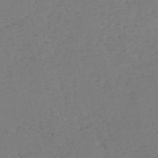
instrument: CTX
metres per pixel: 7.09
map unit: HNb
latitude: -55.0487
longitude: -41.9150
